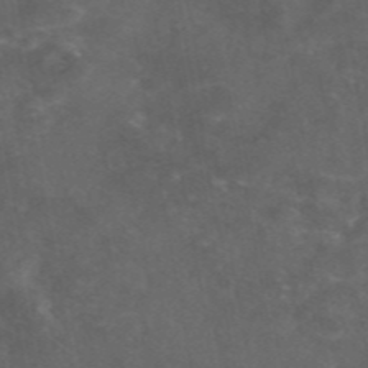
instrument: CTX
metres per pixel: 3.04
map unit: eAb
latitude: 46.8947
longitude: 125.5777
